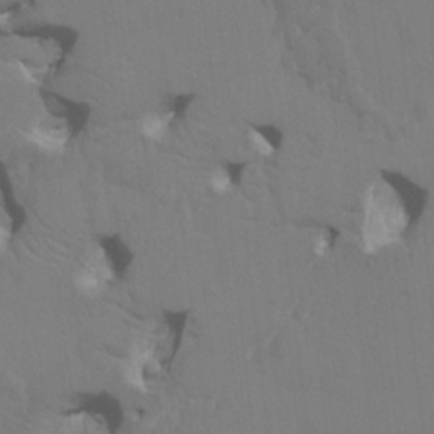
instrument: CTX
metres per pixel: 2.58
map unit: HNhu
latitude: 7.5371
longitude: -4.4979
